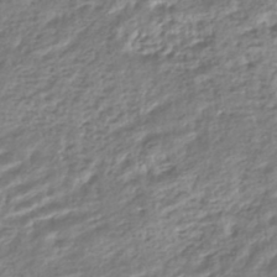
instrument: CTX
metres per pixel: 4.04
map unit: HNhu
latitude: -44.5007
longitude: 103.3888
